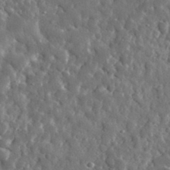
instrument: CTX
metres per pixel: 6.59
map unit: lHvf
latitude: 35.3670
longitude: -88.3846
